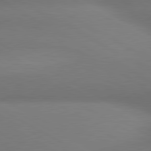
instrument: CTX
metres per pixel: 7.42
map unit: lApd
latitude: 80.5924
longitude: 130.1983
